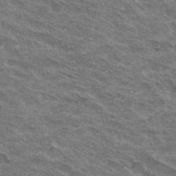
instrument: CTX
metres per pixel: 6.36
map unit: Hto
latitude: 32.4223
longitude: -44.9325
